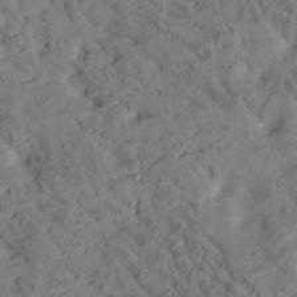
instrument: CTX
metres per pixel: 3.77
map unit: Htu
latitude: -2.8785
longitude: 174.5195
